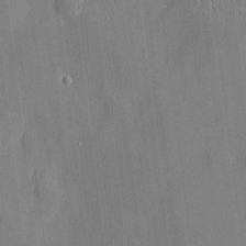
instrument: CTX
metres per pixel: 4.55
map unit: Htu
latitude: -6.7085
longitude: 175.7477
